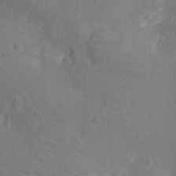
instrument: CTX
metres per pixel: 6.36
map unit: Ht
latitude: -9.6722
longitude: -23.4615
